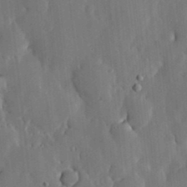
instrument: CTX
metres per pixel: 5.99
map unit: lHvf
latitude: 18.5168
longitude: -113.0647
